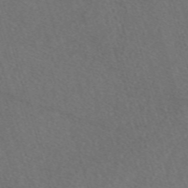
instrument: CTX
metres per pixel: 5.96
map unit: eAb
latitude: 47.8773
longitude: 117.7477
